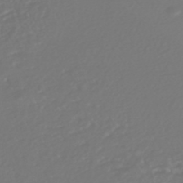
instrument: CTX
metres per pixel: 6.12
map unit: HNhu
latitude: -47.1620
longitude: 104.0661
